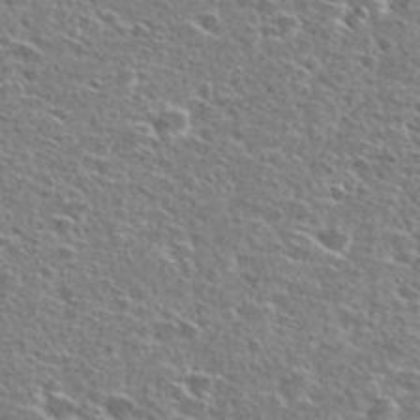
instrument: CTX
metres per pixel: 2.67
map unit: Hto
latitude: 27.1214
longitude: -47.2348
